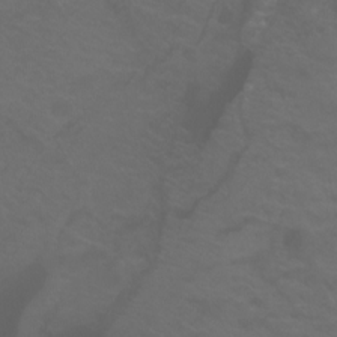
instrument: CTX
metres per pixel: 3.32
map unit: Ht
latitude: -0.3496
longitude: -38.6301
